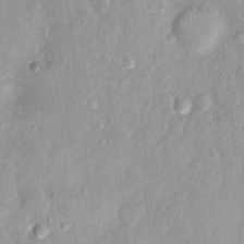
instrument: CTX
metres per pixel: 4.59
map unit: Nhu
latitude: 1.8394
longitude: -14.4979
